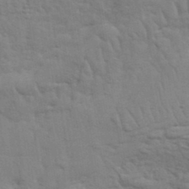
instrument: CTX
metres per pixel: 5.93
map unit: eHh
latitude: 36.9136
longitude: -81.4804
